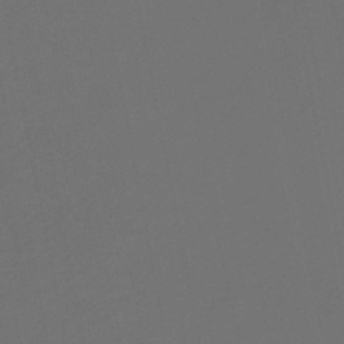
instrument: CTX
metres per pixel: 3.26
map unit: HNb
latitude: -47.2187
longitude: 56.8408
